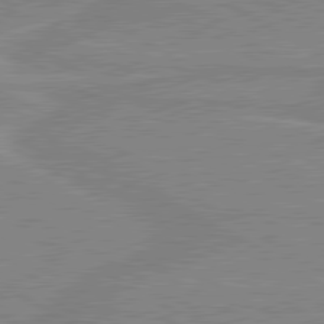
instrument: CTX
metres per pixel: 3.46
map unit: lApd
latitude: 80.2522
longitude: 169.0297
